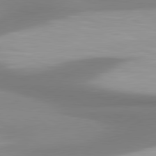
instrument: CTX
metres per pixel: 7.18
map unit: lApd
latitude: 80.7813
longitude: 174.9730
